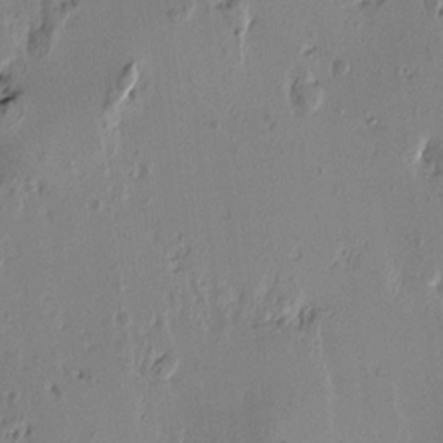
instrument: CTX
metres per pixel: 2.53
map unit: Htu
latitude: -1.3888
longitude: -177.6127
